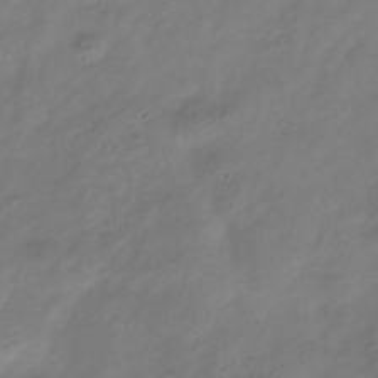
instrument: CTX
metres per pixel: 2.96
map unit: Hve
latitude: -35.3321
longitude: 88.8975
